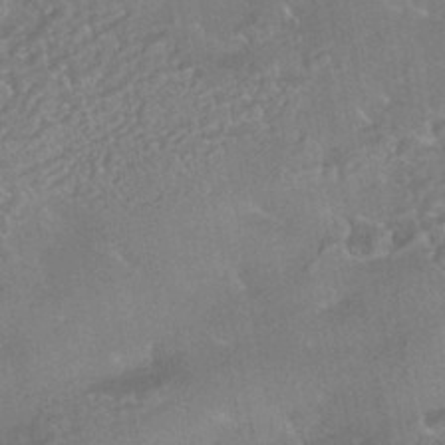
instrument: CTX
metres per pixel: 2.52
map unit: HNhu
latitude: -43.7288
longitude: 92.0661
